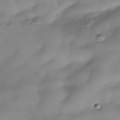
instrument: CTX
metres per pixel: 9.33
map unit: Nhe
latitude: -37.5966
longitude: -118.4223
